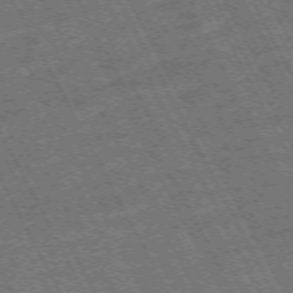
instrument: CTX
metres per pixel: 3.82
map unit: Hpe
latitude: -71.2376
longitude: 14.8219
